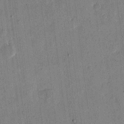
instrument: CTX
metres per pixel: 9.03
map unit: eHh
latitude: 12.9325
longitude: -68.4223
